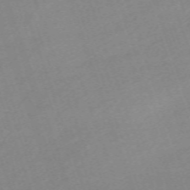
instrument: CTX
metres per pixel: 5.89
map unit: eHh
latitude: -64.4251
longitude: 50.8219
